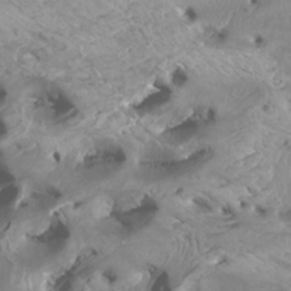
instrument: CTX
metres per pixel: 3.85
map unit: Htu
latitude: -6.3684
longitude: -77.0647
